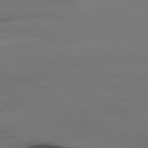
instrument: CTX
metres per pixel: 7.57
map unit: Ap
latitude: -80.7463
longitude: -95.1781
